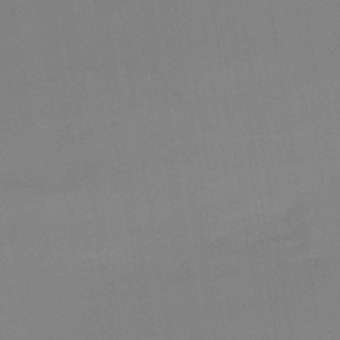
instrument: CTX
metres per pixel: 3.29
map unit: lHb
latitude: -48.8408
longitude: 67.6722
